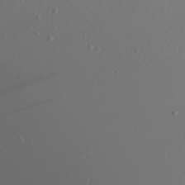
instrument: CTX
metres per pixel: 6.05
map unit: Aa
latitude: 20.9325
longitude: -145.7827
